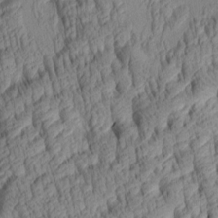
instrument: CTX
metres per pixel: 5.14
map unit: lAa
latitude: 4.1200
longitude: -115.1970
